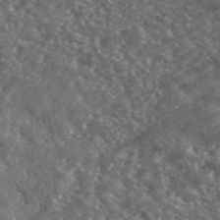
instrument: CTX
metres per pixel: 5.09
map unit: lHvf
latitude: 41.7071
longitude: -88.4979
